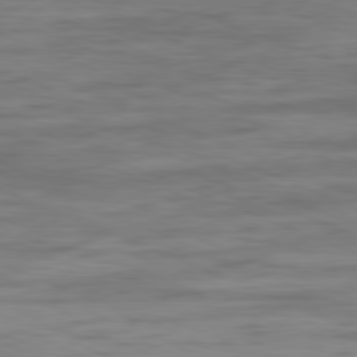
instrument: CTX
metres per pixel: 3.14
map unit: Ap
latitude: -82.1039
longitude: -74.3467
